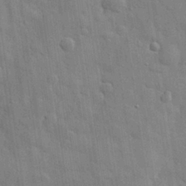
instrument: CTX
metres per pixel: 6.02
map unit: eHh
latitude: 29.1781
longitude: -74.9703
